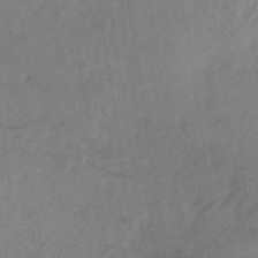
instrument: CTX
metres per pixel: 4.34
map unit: HNb
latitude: -33.5022
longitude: 63.7099
